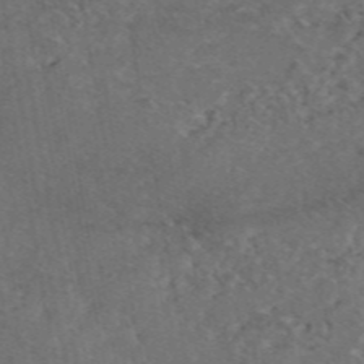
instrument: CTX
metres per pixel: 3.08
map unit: eAb
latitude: 47.2915
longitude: 112.1984
